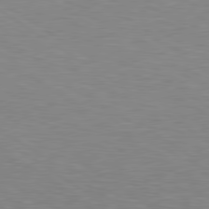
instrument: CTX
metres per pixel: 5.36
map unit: lApd
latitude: 79.4427
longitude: -50.0444
